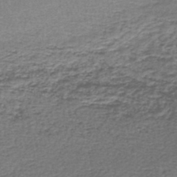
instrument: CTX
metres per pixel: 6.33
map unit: lHb
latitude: -44.7274
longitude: 58.5006
